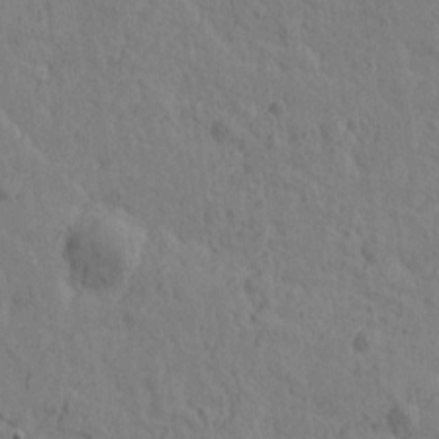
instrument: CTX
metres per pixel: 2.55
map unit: Htu
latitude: -2.1416
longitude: -175.6694
